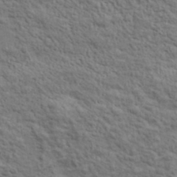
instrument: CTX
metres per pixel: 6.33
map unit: lHvf
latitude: 38.8002
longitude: -89.1970
